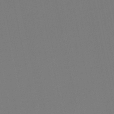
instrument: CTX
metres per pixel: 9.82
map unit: lHb
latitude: -49.7289
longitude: 70.3306
